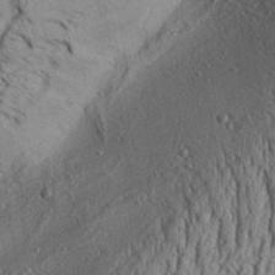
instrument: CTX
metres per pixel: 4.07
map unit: Aa
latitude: 31.3293
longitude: -136.6113
